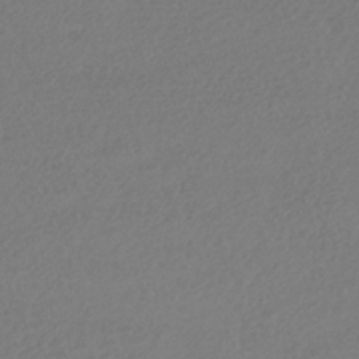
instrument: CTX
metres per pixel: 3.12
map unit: HNhu
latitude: -42.4062
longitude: 97.0865
